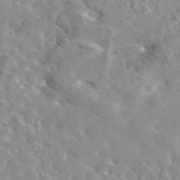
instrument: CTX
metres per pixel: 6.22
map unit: eAb
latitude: 44.3656
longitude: 112.5574
